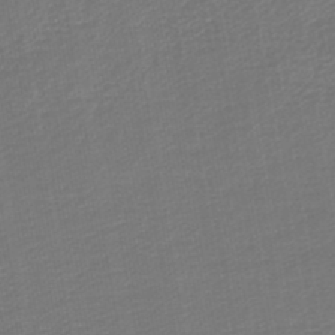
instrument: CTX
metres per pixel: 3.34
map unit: lHb
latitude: -45.2376
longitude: 60.9164
